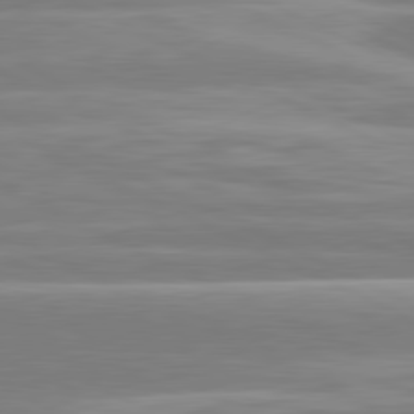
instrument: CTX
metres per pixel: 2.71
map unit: lApd
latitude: 80.9892
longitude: -130.5357
